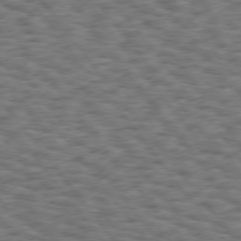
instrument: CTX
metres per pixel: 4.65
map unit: Hpe
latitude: 75.4049
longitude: -134.6301
